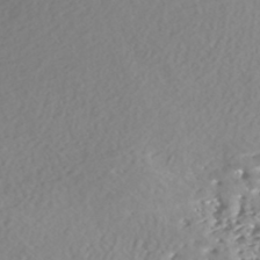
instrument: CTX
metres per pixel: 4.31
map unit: Nhe
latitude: -47.9367
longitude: -172.8002
